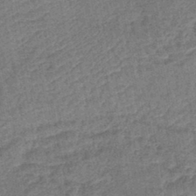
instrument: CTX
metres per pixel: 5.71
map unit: lHb
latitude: -43.5966
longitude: 80.3495
